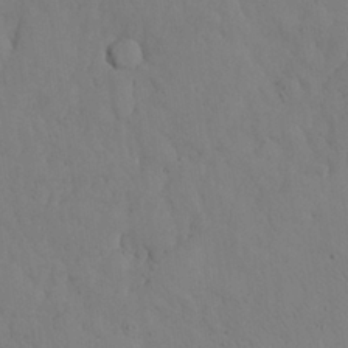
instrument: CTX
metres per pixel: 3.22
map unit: Nhu
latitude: 25.8205
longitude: -72.3090
